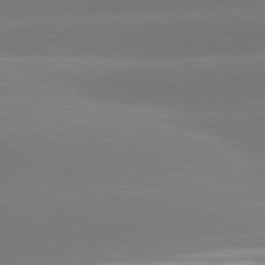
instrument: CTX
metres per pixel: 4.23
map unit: lApd
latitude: 81.4237
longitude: -154.0255
